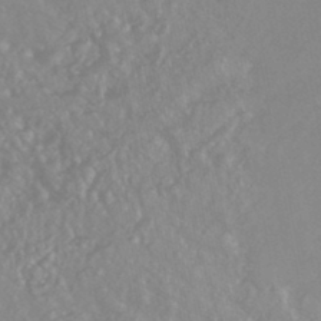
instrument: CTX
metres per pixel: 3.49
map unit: HNhu
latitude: -45.5966
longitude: 97.5210
